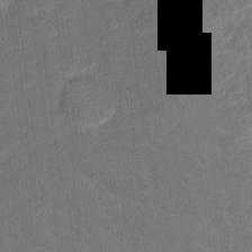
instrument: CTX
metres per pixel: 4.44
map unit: Hto
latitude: 15.0837
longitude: -39.4804
